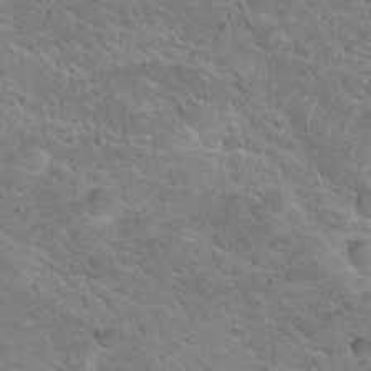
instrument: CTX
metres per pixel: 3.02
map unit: Hto
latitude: 24.5545
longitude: -49.7828
